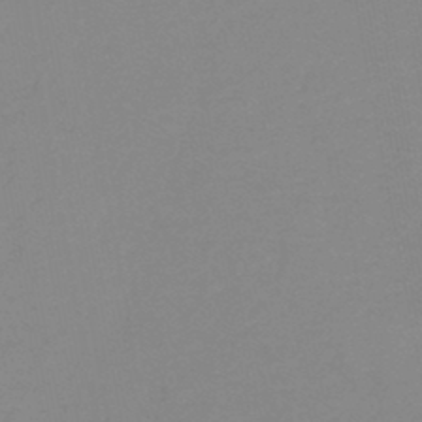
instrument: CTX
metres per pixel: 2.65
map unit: HNb
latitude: -45.9367
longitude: -44.7624
